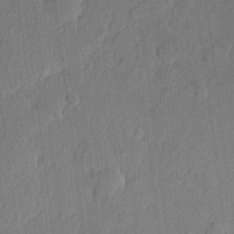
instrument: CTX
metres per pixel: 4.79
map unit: lHvf
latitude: 21.6316
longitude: 144.2173
